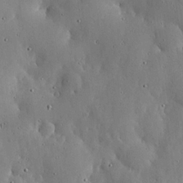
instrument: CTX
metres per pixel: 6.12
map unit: lHvf
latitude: 20.1200
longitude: -114.7624
